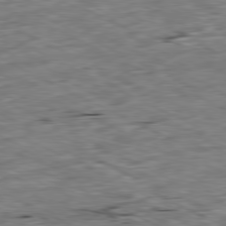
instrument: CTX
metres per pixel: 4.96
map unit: Ap
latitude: -80.6519
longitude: -91.7072
